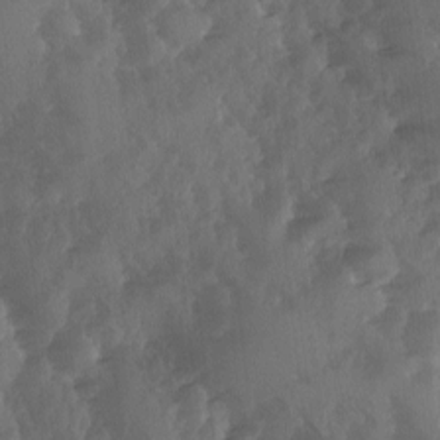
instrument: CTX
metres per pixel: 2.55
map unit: Ave
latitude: -10.2740
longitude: -118.3467
